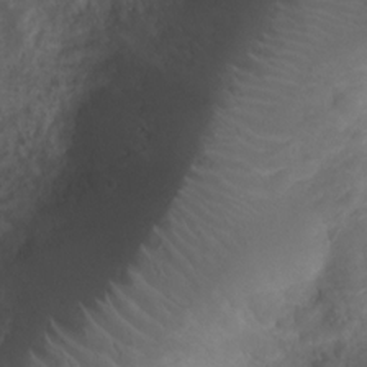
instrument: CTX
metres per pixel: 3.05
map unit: Nhu
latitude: 7.1214
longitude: -22.5735
